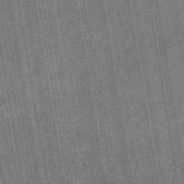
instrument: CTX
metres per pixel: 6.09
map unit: eHb
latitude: -30.0283
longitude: 70.4062
